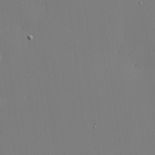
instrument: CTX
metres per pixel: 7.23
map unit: lHvf
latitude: 23.1403
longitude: 141.8989
